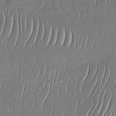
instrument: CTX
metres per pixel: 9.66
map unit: Nhu
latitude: -30.8030
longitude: -59.9150
